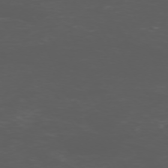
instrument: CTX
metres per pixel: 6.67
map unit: Hpe
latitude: -72.5762
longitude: 8.4440
